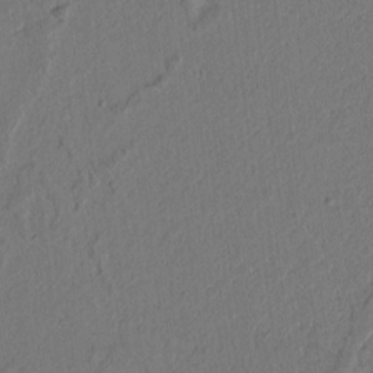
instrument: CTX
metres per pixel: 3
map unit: lAvf
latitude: 9.0459
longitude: 166.6141
